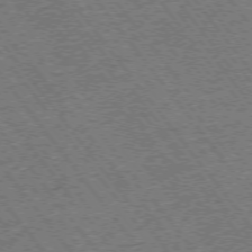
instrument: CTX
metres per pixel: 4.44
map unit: Ap
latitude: -75.5211
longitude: -87.8016
